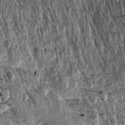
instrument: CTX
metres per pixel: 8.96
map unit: Aa
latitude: 13.5371
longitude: -144.6301
